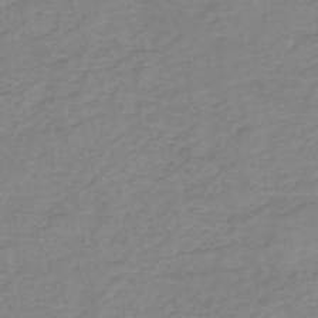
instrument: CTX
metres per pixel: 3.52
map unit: eHh
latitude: -44.7841
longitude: -29.7449
